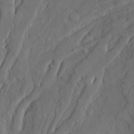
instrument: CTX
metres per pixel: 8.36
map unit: Ave
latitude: 23.5749
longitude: -133.5371
